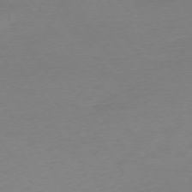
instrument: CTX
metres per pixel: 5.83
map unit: Ap
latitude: -74.3496
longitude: -72.7625
